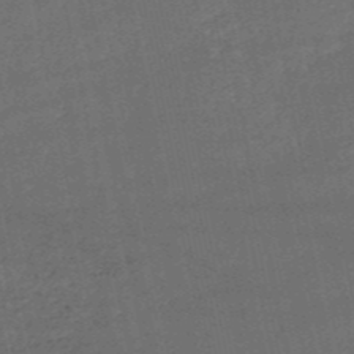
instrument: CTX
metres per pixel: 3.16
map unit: HNb
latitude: -51.9745
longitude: -40.1955
